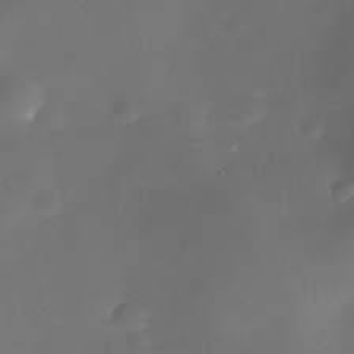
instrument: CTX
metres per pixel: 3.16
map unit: Nhe
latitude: -35.4832
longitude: -90.1578
